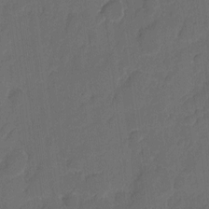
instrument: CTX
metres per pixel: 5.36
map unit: eHh
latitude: 5.4426
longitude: -65.4426
